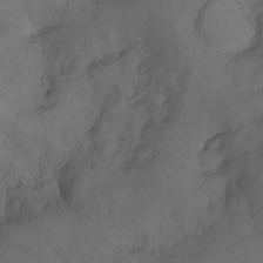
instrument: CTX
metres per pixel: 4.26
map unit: Nhu
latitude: -8.4062
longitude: -67.1970
